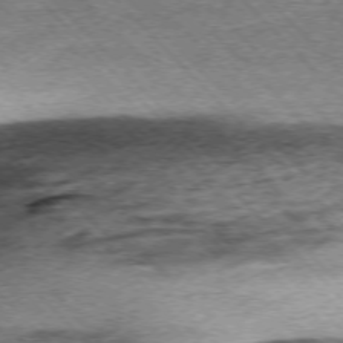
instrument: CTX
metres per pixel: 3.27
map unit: Ap
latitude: -75.7856
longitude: -91.8394
